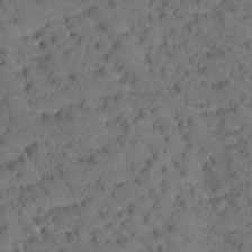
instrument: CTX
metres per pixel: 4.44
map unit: Htu
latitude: -3.8800
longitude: 173.1053
